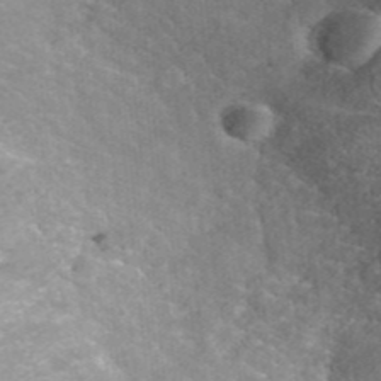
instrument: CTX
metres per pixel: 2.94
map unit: ANa
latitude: 42.5546
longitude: 26.1416
